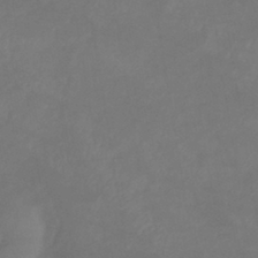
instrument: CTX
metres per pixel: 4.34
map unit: eHb
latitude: -39.5588
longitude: 75.9178
